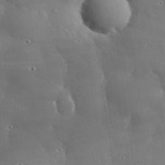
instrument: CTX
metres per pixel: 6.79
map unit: eHh
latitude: 30.1767
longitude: -81.9528
